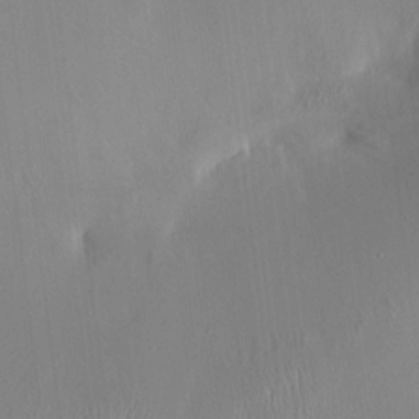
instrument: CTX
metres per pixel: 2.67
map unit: HNhu
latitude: 4.4601
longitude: -5.9150
